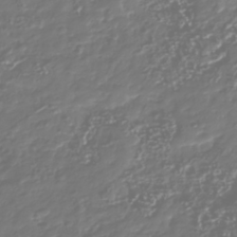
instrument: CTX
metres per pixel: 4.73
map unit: Nhu
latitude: -40.7463
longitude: -82.9135
